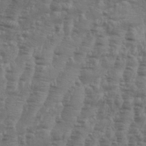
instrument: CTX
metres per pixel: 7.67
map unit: Aa
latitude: 34.7435
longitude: -136.1767
